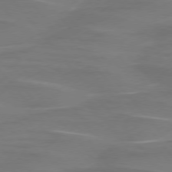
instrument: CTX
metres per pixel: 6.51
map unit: lApd
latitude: 75.8772
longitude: -80.3467
